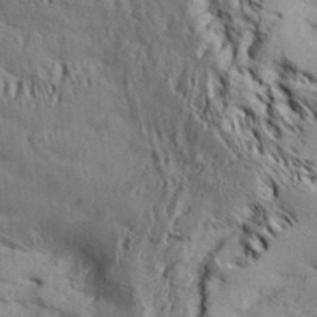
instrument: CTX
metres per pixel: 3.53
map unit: Aa
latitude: 32.8758
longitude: -136.5735
